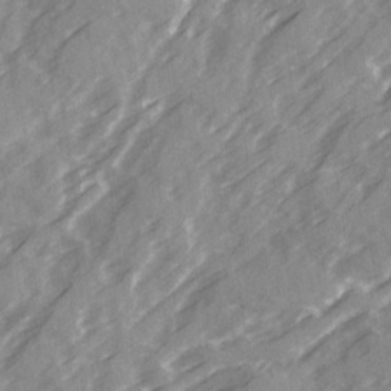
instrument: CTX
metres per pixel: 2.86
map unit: Ave
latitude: 19.9528
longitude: -131.2159
